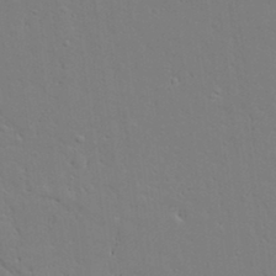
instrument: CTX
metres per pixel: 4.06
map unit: Aa
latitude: 19.4993
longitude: -125.7827
